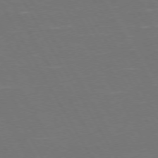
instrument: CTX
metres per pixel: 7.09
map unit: Hpe
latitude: 73.1404
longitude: -127.5560
